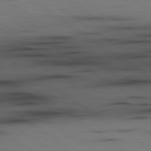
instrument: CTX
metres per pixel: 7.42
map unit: lApd
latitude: 79.8773
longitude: 159.5399
